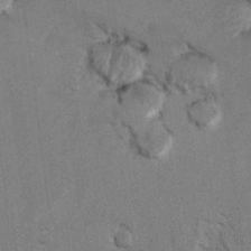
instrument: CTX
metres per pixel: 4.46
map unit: Hto
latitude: 8.0444
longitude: -34.6679
